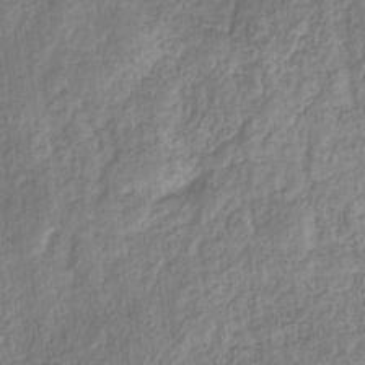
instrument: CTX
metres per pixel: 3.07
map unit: eHb
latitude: -29.5210
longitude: 65.9178
